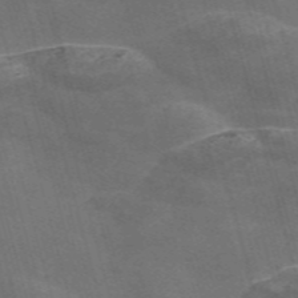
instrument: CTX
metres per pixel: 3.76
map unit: Nve
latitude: -58.2739
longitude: 64.8030
